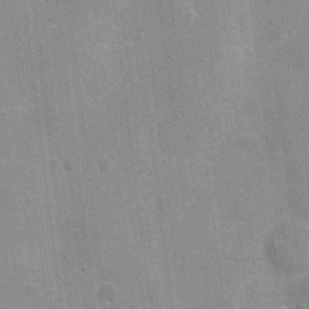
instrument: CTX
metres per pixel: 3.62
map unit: Nhu
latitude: 1.6882
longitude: -16.4601
